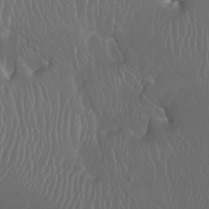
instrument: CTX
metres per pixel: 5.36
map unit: Htu
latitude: -6.8408
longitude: -70.9702
